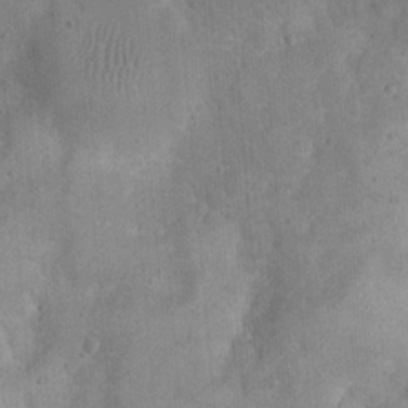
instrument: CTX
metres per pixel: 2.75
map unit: eHh
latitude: 21.3104
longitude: -62.9514
